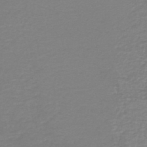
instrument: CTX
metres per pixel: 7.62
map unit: HNb
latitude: -46.3495
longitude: 52.0094
